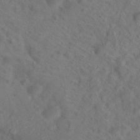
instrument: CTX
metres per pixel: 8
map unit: Hto
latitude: 18.8569
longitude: -39.4804
